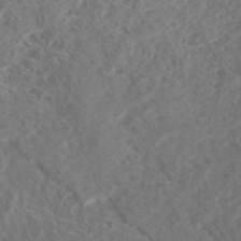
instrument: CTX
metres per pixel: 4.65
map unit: ANa
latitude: -38.0094
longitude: 97.8234
